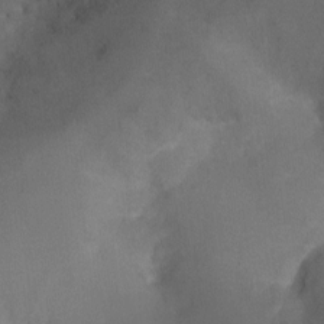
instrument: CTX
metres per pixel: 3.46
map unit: Ht
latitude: -10.8030
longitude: -28.4601
